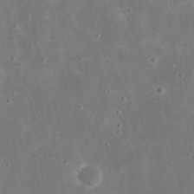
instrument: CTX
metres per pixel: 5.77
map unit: eHh
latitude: 21.5182
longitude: -68.0822
